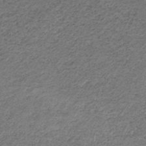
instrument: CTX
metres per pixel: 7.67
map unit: HNb
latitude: -32.8408
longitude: 61.2754
